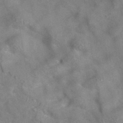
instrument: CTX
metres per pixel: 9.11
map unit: eAb
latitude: 34.7624
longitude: 111.2376
